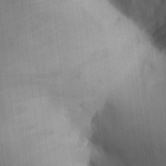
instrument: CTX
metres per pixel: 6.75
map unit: Aa
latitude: 32.2145
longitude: -144.5923
